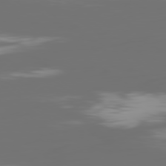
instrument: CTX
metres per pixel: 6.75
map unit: Ap
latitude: -79.5966
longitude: -60.0255
